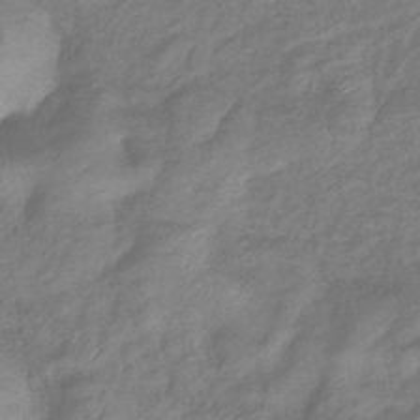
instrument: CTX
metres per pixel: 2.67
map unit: eHb
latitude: -39.1242
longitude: 78.9919
